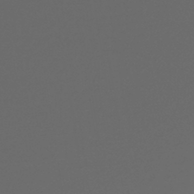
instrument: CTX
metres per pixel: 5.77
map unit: lHb
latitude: -43.1053
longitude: 71.8989
